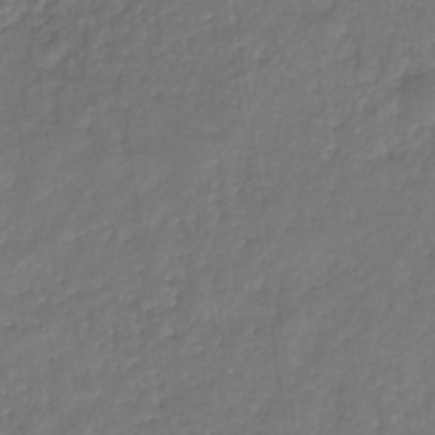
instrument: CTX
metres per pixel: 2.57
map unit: eHb
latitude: -30.6329
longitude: 71.8422
